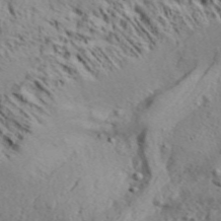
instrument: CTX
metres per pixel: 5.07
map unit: Aa
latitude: 32.1767
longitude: -136.2334
